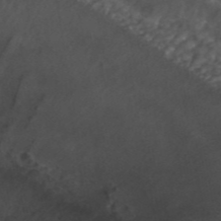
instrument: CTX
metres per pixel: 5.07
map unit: ANa
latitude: 44.1389
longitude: 24.4818
